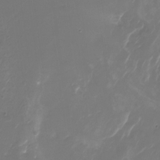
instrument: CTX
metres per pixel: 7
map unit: Nhu
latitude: -28.1039
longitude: -67.8394
